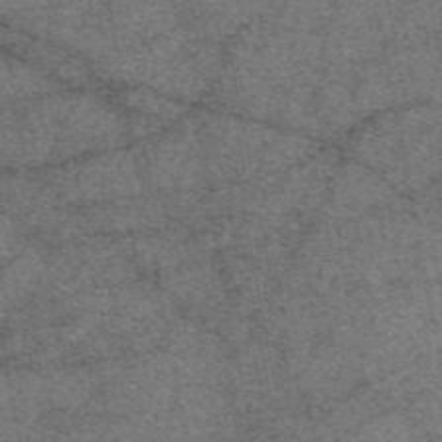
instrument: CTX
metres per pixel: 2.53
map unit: eAb
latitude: 48.1956
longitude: 106.5763
